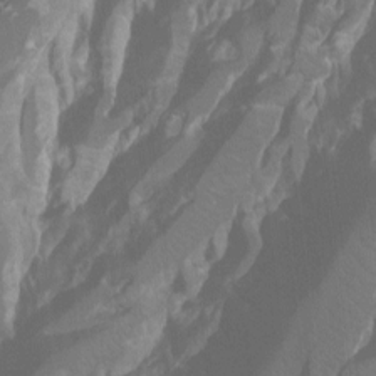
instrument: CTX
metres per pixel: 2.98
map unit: Ht
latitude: -7.8989
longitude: -28.1578
